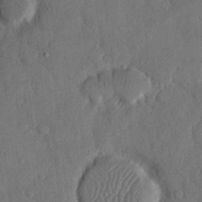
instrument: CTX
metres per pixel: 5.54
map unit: eHh
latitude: 13.9339
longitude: -68.3278
